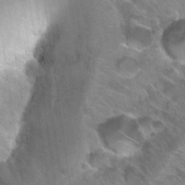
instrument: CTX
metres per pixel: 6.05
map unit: Hto
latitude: 30.9703
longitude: -41.8016
